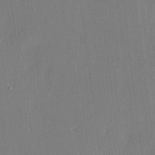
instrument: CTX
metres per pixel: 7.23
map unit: HNhu
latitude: 7.7639
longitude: 13.0109
